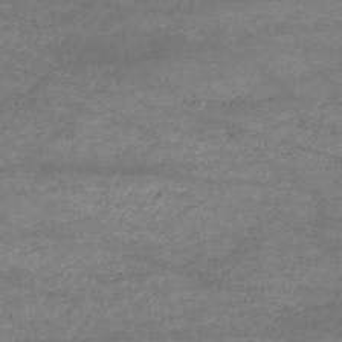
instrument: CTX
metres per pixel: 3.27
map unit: HNb
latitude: -51.3887
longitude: -39.8016
